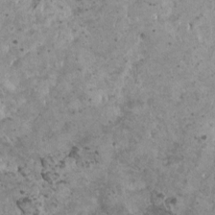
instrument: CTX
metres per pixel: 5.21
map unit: HNhu
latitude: 0.3089
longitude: 1.9556
